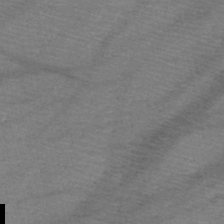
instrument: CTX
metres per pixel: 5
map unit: HNb
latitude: -49.7100
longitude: -41.5371
